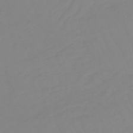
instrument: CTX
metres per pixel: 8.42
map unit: eHb
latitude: -48.9542
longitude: 85.1809
